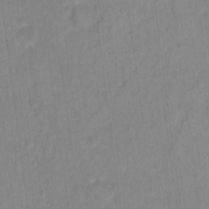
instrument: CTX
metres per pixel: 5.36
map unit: Hto
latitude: 16.4601
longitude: -39.9528
